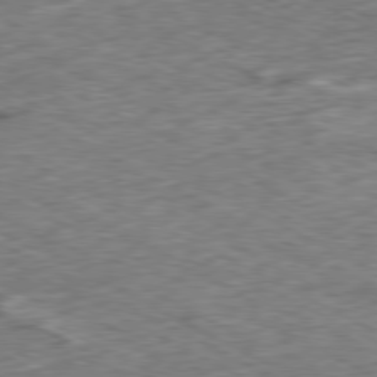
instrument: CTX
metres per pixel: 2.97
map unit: Ap
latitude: -80.2929
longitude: -91.6694
